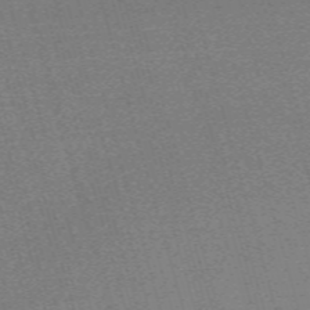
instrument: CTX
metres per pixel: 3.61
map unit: eHh
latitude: -61.1431
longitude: 51.9367
